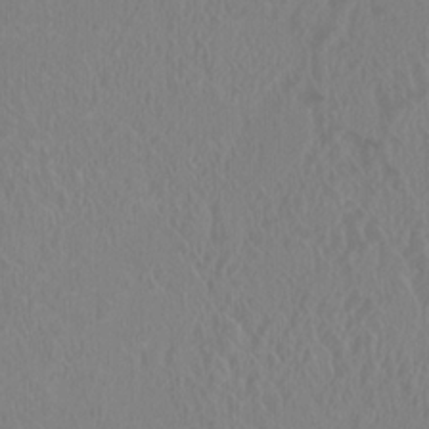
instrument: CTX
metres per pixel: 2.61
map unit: HNhu
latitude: 3.1403
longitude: -2.3089
